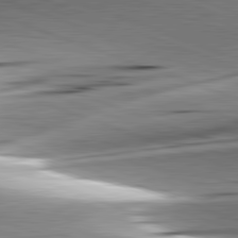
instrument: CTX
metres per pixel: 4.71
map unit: lApd
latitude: 81.8583
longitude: -151.3670
